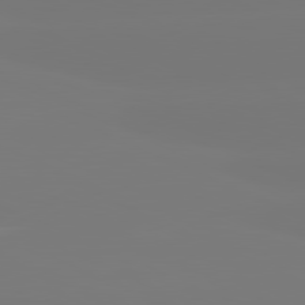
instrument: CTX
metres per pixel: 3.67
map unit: lApd
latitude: 81.2726
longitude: -150.1011
